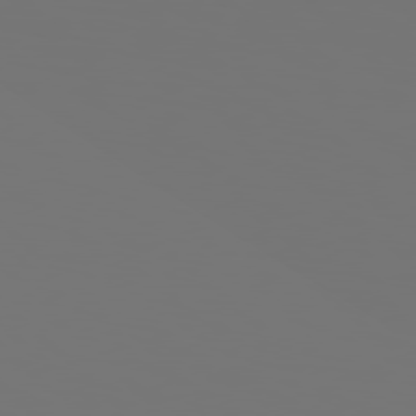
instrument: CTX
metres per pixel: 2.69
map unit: Hpe
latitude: 78.2901
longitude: -177.2348
